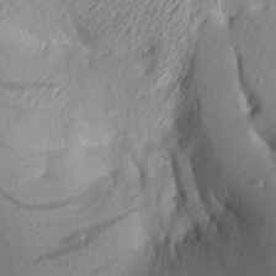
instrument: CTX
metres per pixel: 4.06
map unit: Aa
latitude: 23.2537
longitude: -149.8772
